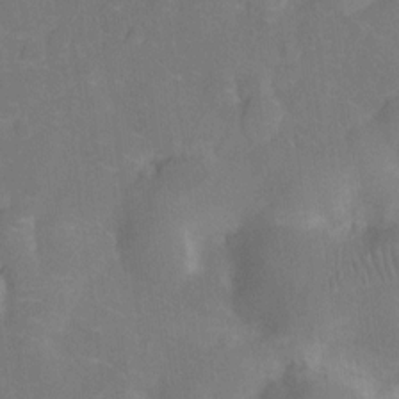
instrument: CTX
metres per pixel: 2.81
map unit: Nhu
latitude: -14.0094
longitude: -24.5167
